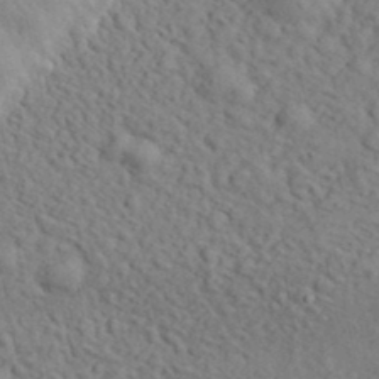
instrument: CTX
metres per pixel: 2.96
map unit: eHh
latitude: 35.5371
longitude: -78.4034
